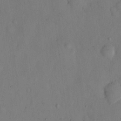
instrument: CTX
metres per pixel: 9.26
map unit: eHh
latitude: 12.7246
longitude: -61.9717
